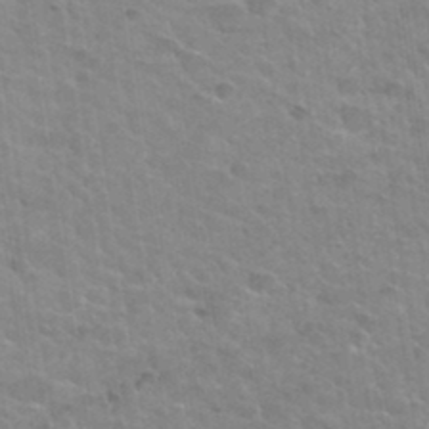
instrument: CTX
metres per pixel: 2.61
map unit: Hto
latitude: 35.2726
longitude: -50.5734
